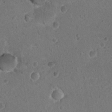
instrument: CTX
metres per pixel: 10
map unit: Nhu
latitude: 17.7072
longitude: -32.7435
